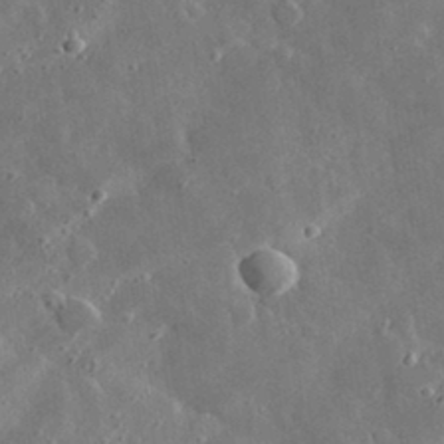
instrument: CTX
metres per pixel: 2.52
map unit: lHvf
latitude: 33.9150
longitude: -87.3104
